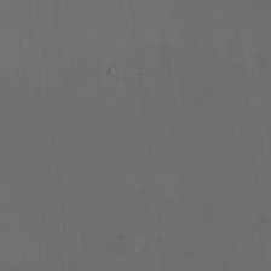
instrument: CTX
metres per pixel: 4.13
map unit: HNhu
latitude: 7.0458
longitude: 3.5021
